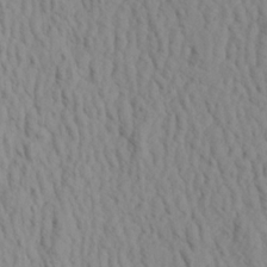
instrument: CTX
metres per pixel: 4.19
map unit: Aa
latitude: 20.1767
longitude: -143.7639
